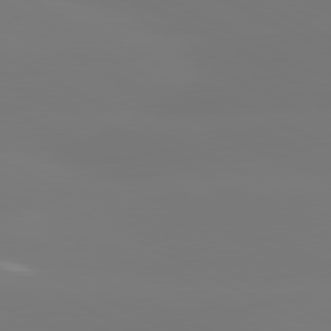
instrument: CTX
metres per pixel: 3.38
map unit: lApd
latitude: 81.0269
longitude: -156.7057
